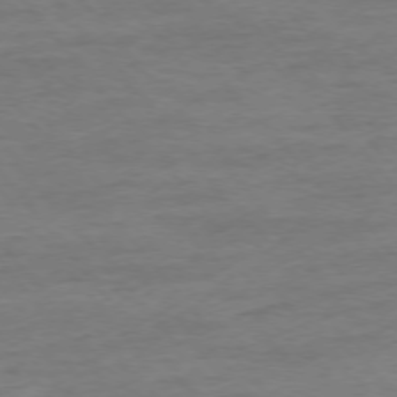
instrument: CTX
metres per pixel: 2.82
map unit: Ap
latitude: -76.4062
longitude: -84.3656
